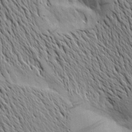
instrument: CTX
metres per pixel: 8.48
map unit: Aa
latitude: 16.2145
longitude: -147.3104
